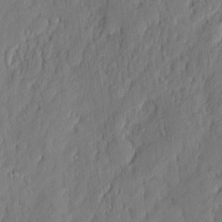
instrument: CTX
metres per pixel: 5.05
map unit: eHh
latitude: 5.6883
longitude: -76.4034
